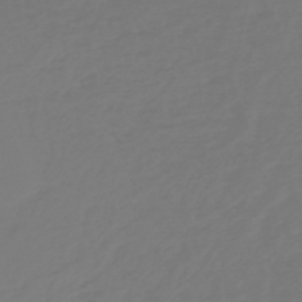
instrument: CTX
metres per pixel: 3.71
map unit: HNb
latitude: -46.9730
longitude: 56.4629
